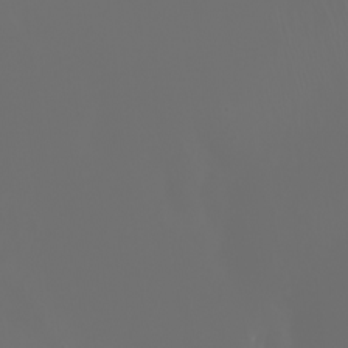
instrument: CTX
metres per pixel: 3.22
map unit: Nhu
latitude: -5.5021
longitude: -90.4790
